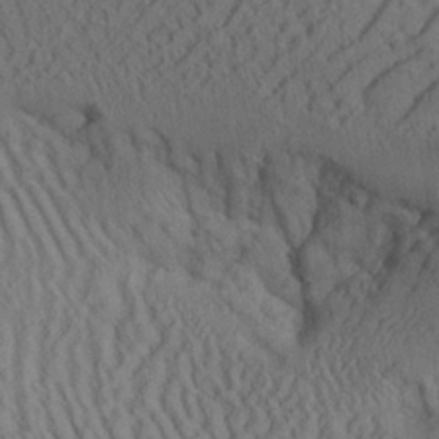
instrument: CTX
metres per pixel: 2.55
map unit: Aa
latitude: 26.1011
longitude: -134.2711
